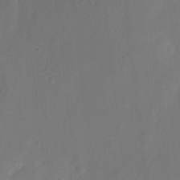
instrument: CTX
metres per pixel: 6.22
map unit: Nhu
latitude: -22.6141
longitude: -71.6694
